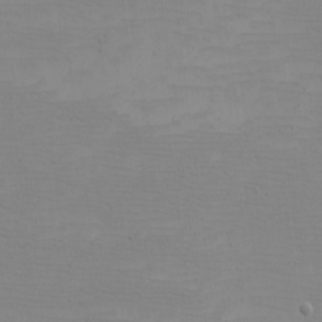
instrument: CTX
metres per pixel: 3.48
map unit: eHh
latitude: -5.0108
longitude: -83.6127
